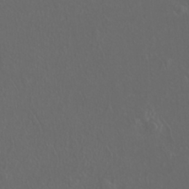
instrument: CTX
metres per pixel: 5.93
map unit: Htu
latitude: -11.6533
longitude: -73.2915
